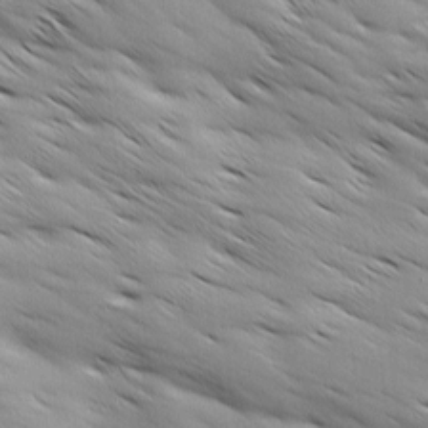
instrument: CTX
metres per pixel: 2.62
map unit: Ave
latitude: 12.2145
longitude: -106.2523
